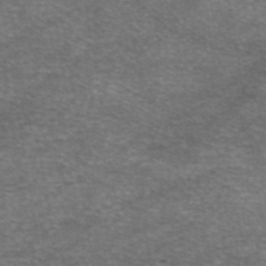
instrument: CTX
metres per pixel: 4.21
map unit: eAb
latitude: 46.0633
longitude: 103.0675
